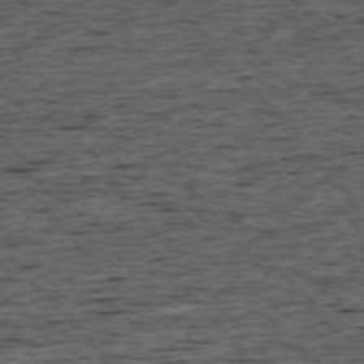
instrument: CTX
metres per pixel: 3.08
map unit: Ap
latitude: -75.7667
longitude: -92.1389
